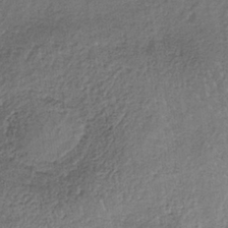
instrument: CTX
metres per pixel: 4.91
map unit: lHb
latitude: -35.8800
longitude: 64.9542
